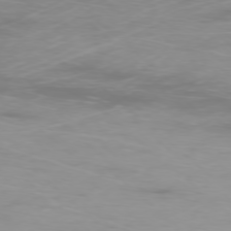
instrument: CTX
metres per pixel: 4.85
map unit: Ap
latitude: -77.0486
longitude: -81.4048
